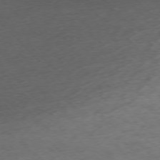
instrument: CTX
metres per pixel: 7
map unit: Ap
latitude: -76.4440
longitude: -64.9136
